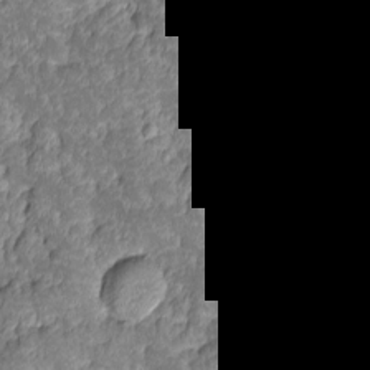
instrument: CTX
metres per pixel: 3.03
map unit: Ave
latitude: -11.1620
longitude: -118.1766
